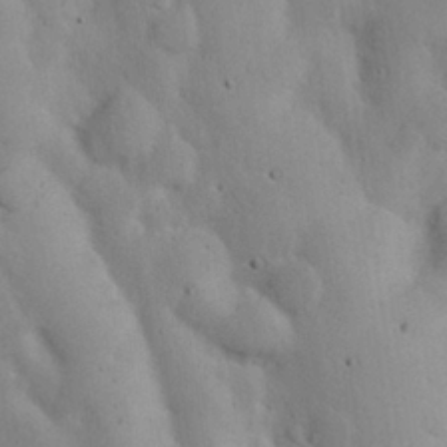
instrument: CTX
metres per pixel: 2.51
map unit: eHh
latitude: 24.8569
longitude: -72.5735
